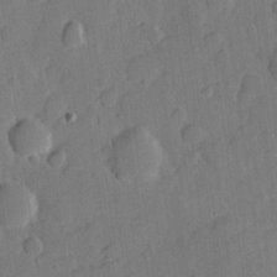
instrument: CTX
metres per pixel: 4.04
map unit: Hve
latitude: 25.2159
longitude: 148.9353
